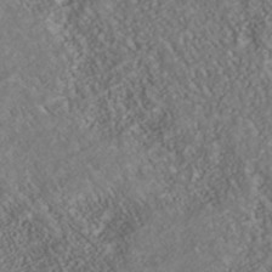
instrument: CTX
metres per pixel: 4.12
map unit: Nhu
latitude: -40.3495
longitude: -83.5938
